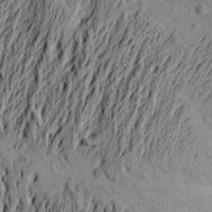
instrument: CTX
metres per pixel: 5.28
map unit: Aa
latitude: 21.2726
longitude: -149.4993
